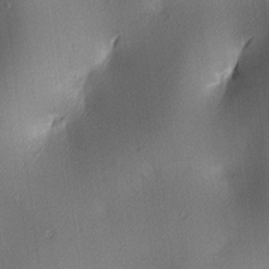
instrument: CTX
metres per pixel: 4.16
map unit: lAa
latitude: 3.0269
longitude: -116.2334
